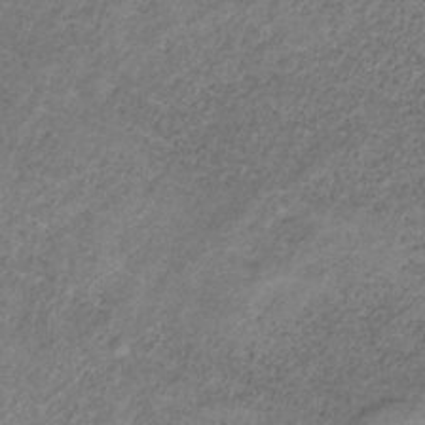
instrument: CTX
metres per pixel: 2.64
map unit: HNb
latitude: -32.5574
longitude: 59.8233
